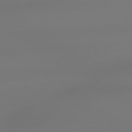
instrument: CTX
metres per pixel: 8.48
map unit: lApd
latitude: 79.1026
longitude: -143.4238
